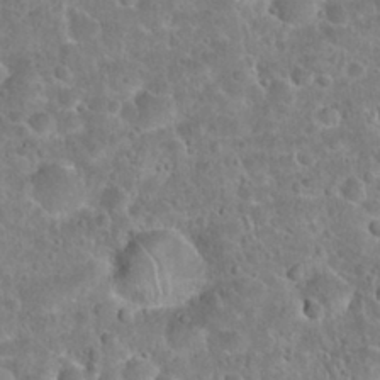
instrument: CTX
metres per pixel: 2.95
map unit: Hto
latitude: 21.5749
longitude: -47.7828
